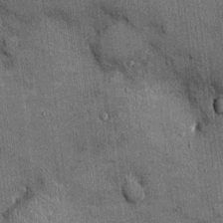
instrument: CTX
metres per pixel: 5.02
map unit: Ht
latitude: -2.6518
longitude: -13.0648
